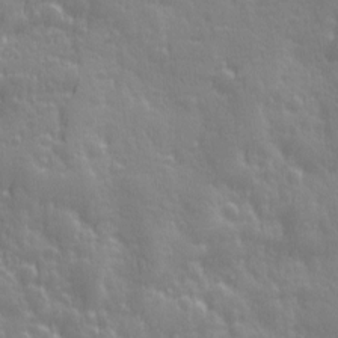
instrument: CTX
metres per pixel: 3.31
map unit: Ave
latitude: 12.8002
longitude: -104.1578
